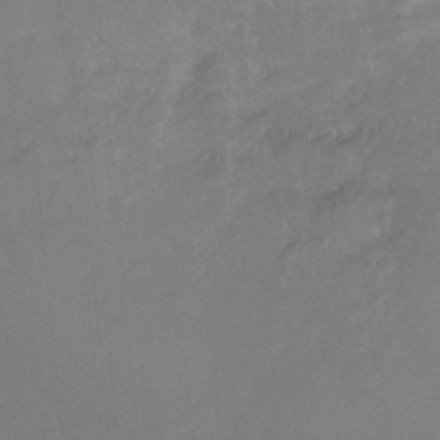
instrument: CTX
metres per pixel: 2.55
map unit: Ht
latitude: -6.4818
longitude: -37.6694
